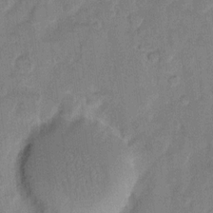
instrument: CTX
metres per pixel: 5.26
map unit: eHh
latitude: 11.3104
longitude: -65.4615
